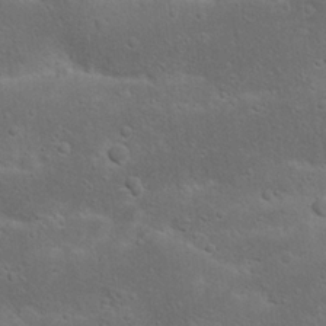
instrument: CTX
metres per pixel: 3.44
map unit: Nhu
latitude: 22.7246
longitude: -71.8205
